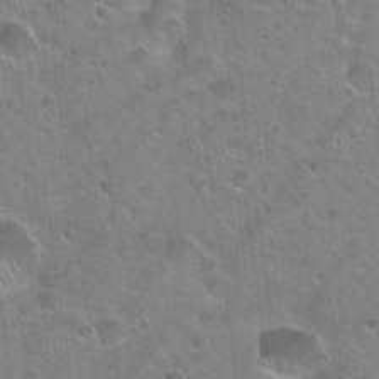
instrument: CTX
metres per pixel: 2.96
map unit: Hto
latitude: 22.1011
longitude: -53.8584
